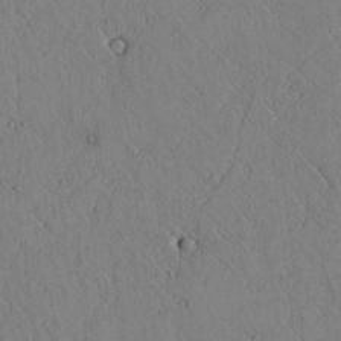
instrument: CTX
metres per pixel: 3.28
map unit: lAvf
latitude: 5.9528
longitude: 159.0864
